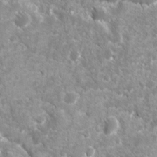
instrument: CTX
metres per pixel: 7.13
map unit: Ave
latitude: 16.6679
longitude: -131.2915
